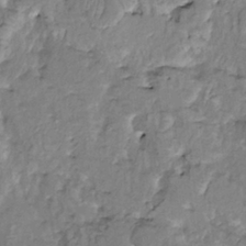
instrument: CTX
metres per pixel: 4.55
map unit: HNhu
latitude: 3.1214
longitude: 8.7841
